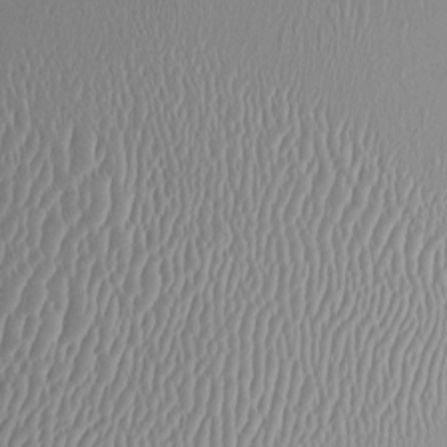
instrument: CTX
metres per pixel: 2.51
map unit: HNhu
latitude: 3.7260
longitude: -4.7624
